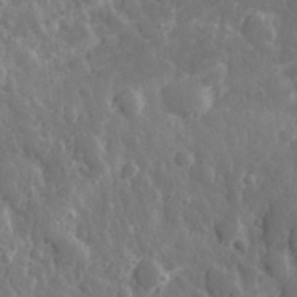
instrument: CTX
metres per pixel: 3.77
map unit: eHh
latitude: 32.6113
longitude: -80.5168
